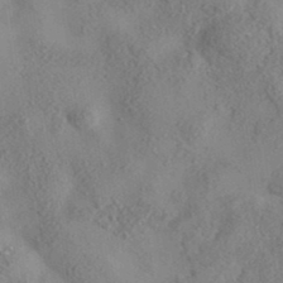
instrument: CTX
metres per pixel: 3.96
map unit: eAb
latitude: 35.5749
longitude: 107.7289
